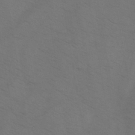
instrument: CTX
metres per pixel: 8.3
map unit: HNb
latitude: -44.2740
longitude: -41.2725
